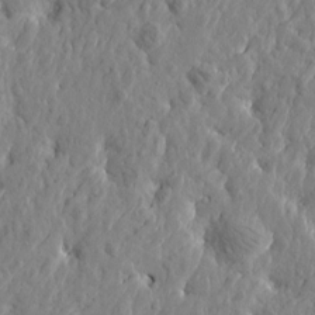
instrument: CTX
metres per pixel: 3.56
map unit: Htu
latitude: -3.2375
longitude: 178.9730
